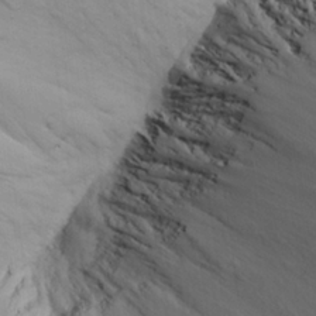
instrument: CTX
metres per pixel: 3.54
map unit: Aa
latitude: 25.5560
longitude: -131.9528
